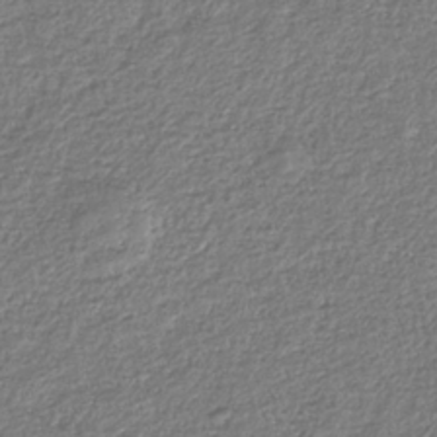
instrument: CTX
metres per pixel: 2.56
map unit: HNhu
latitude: -36.7463
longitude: 32.6897
